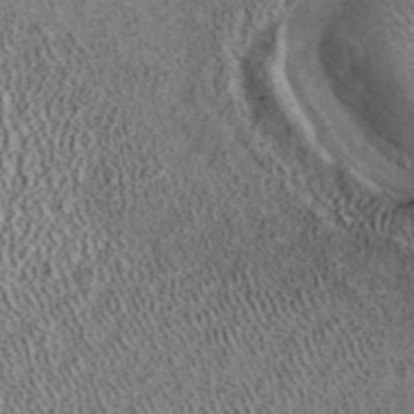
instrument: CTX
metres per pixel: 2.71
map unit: ANa
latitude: 40.2900
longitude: 17.5588
